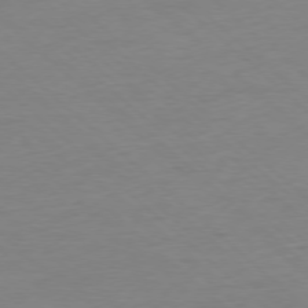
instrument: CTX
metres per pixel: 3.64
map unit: Ap
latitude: -77.7667
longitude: -80.8947
